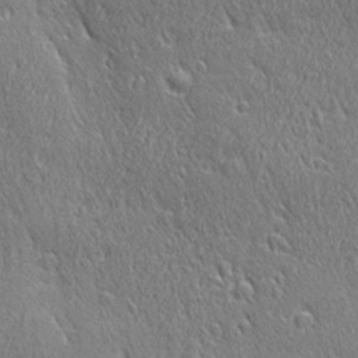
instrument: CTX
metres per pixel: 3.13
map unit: Ave
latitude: 21.5182
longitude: -136.3090
